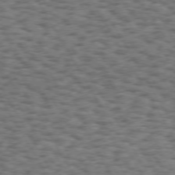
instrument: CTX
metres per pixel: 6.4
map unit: Hpe
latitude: 72.8947
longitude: -129.8394
